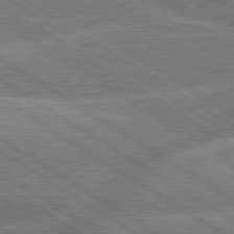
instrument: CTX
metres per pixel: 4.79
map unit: lApd
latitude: 79.7828
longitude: -158.2334
